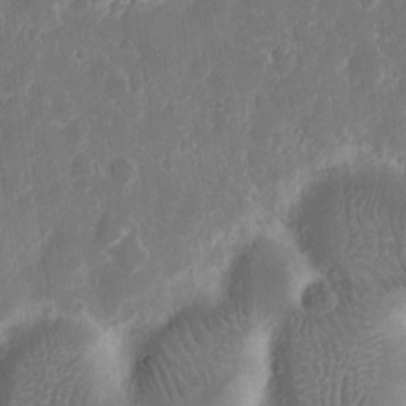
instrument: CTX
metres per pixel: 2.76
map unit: eHh
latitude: 11.7072
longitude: -71.8394
